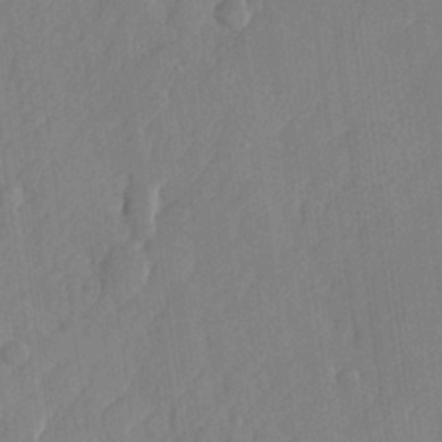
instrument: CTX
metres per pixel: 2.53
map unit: lHvf
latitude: 23.9717
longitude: 141.9556
